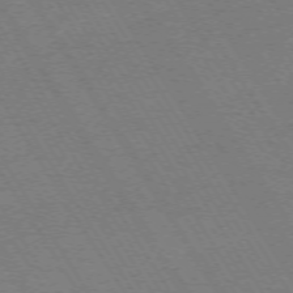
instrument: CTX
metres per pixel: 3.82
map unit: Ap
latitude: -73.6533
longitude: -84.9325
